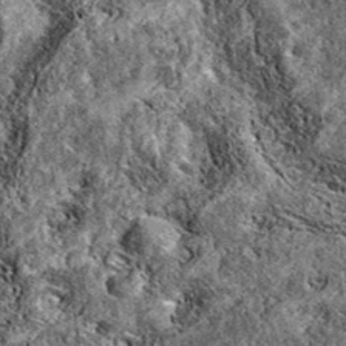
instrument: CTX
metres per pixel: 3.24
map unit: eAb
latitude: 38.1767
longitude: 111.4643
